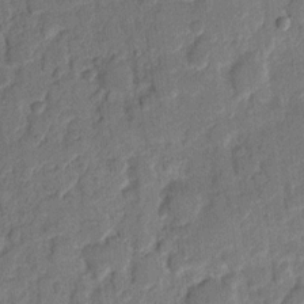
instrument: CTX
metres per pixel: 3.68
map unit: eHh
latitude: 9.2348
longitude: -65.1025
